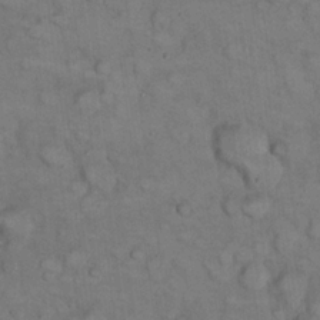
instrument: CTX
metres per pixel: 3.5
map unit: eHh
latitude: 22.4979
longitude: -60.3278
